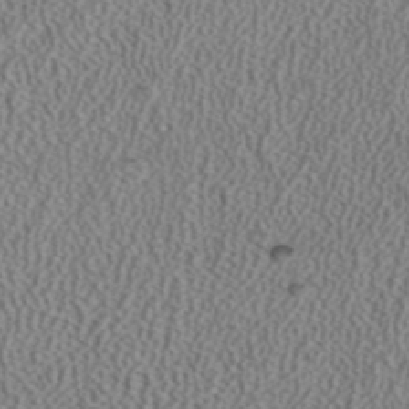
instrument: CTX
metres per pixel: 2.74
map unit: ANa
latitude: 39.4426
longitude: 24.5763
